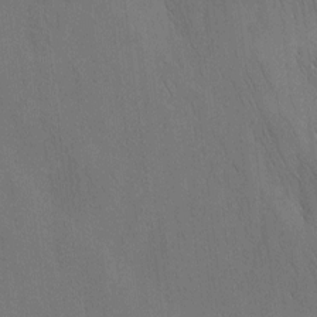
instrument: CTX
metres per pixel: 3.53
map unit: Nhu
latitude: -4.5007
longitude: -151.1781
